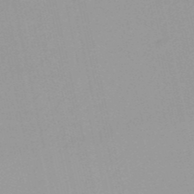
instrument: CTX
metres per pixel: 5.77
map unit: HNb
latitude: -52.2361
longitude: -51.1025
